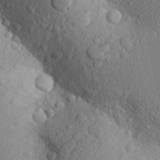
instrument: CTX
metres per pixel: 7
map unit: Aa
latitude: 29.1970
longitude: -147.8017
